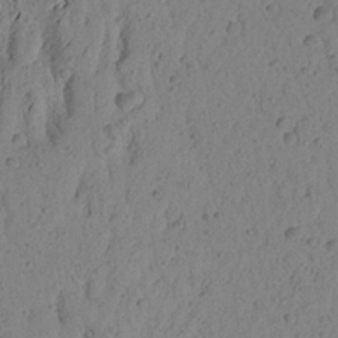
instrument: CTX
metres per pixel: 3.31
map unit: Aa
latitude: 23.2726
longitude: -148.9703
